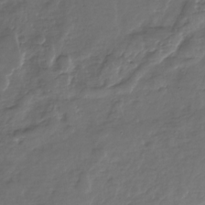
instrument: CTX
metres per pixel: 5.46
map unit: Nhe
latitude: -34.8030
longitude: -88.8947
